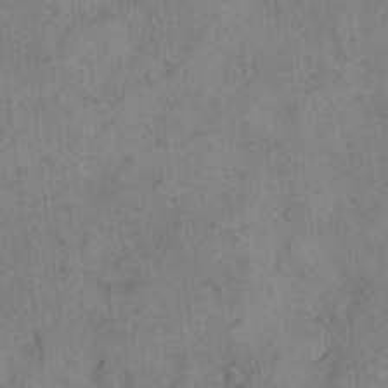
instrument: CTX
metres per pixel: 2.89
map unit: eHh
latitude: 11.4427
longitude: -62.4790
